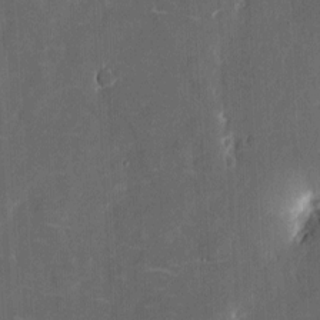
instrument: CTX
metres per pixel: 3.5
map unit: eHh
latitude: 5.7450
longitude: -69.0648
